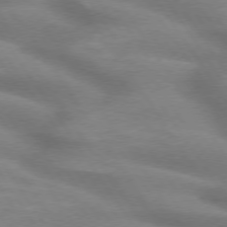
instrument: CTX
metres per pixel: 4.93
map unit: lApd
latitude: 74.6113
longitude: -58.8002
